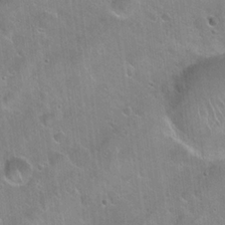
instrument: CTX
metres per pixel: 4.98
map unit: Hto
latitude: 21.7261
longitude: -53.6694
